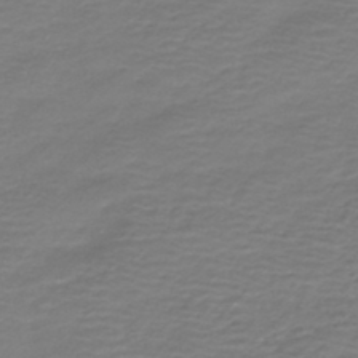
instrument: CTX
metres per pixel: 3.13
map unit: HNb
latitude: -43.0864
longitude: 52.4629
